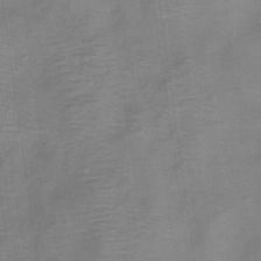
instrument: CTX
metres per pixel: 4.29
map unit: Hve
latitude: -33.2754
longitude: 92.5952
